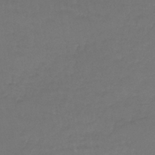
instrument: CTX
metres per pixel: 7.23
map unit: lHb
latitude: -42.2361
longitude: 65.5021
